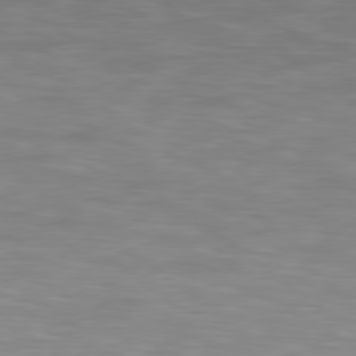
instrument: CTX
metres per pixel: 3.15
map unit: Hpe
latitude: 78.7247
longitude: 175.2564
